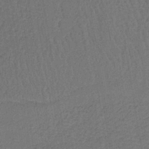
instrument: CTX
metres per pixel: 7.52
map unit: lHb
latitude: -39.4832
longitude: 63.6722
